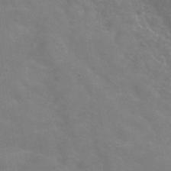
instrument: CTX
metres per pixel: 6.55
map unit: Hve
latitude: -31.1809
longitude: 95.3320
